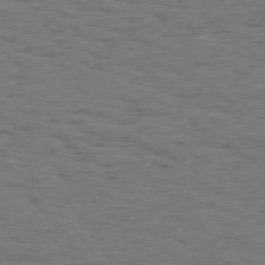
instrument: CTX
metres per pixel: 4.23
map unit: Hpe
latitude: 74.4412
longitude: -133.6505
